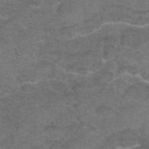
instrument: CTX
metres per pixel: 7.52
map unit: eAb
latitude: 45.5182
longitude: 103.8800
